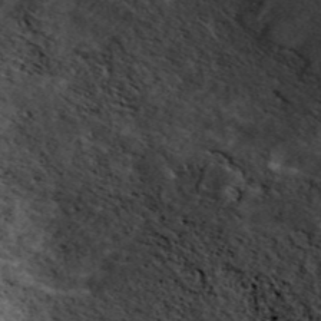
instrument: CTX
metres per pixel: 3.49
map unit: ANa
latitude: 44.9703
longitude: 39.3509
